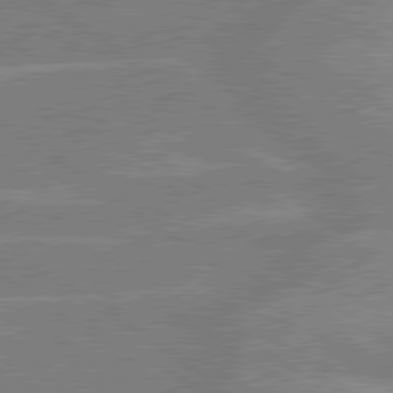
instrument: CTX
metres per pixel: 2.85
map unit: lApd
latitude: 79.5749
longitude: -121.5938
